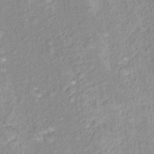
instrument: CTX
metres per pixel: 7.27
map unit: Nhu
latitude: 16.2334
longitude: -31.9906
